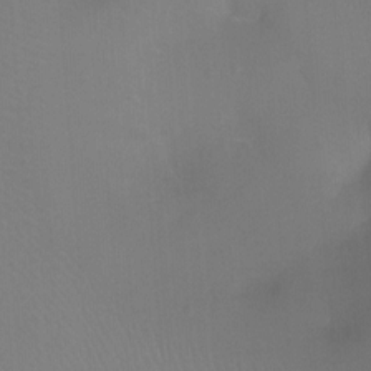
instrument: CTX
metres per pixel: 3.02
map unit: Ht
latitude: -9.1620
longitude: -37.3104
